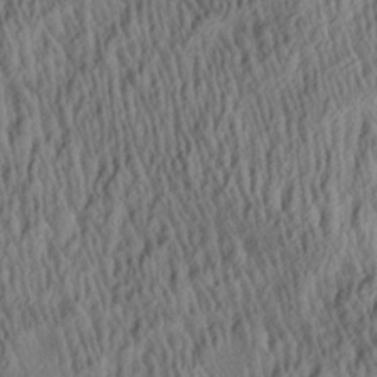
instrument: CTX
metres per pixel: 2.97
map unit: Aa
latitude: 27.3860
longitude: -135.8394
